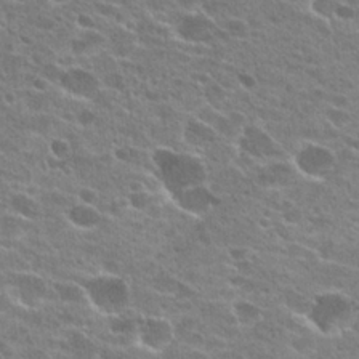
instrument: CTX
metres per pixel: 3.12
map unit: Hto
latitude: 24.6868
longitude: -45.7260
